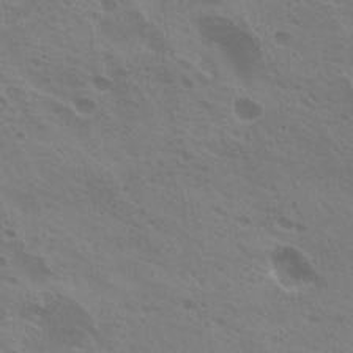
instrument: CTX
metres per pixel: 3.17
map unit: Hto
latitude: 25.0647
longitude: -38.8758
